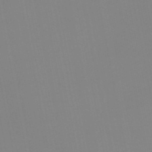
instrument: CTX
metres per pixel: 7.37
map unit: HNb
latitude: -50.3873
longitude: -50.3845
